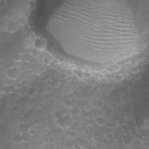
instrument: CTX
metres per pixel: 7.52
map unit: Nhu
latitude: 27.7072
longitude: -61.2159
